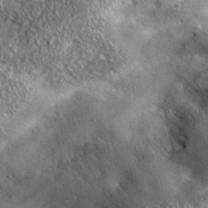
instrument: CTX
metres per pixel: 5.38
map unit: ANa
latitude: 40.3467
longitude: -90.2711
